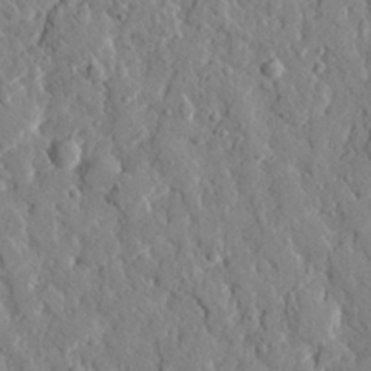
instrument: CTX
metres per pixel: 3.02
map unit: eHh
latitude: 28.0822
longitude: -77.5182
